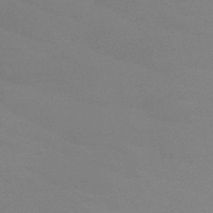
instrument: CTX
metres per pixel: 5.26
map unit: HNb
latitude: -48.6330
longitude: -49.5182
